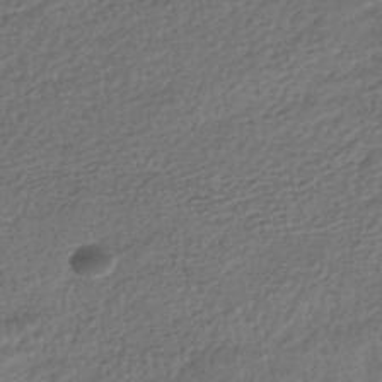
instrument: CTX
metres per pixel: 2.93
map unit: HNhu
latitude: -46.4251
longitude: 102.5574
